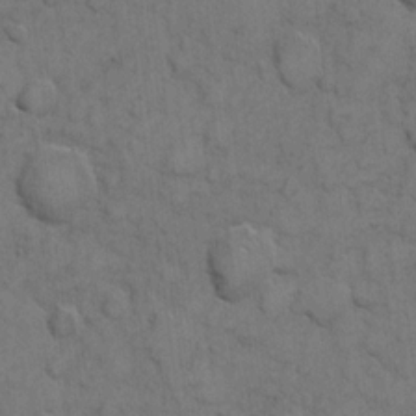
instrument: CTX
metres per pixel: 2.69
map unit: eHh
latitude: 6.1578
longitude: -64.7624
